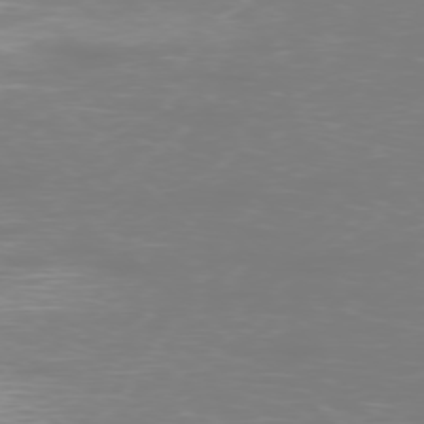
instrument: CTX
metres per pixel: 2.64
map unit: Ap
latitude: -77.6722
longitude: -62.1200
